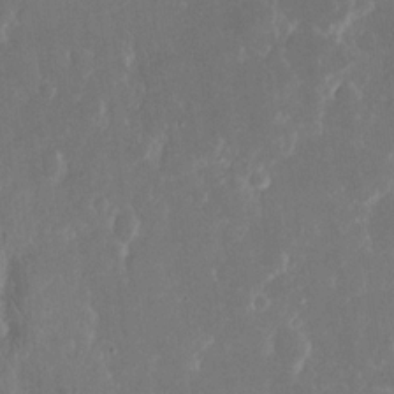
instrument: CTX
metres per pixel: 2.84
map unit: eHh
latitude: 16.1956
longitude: -72.7058
